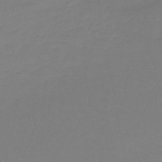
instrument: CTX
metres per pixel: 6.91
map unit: lHb
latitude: -42.4628
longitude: 64.0850
